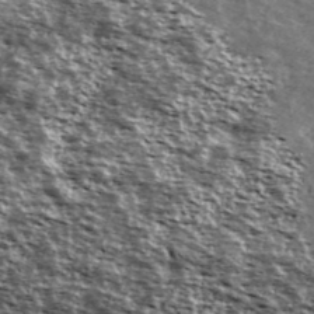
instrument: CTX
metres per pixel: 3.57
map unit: Ave
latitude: 40.0822
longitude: -108.4223
